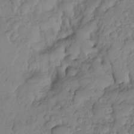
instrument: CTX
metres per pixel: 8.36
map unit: HNhu
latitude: -24.3495
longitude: 49.3132
